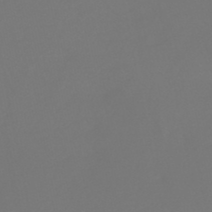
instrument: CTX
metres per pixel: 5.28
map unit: HNhu
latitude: -48.9353
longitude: 102.0850
